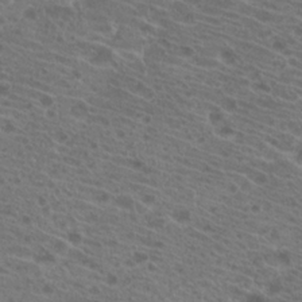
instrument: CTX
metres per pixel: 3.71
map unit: Hto
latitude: 19.8772
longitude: -40.3278
